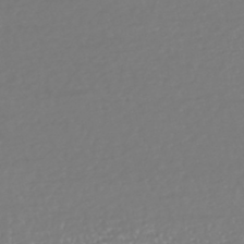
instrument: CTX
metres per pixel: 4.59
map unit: HNhu
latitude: -46.6707
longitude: 105.1809
